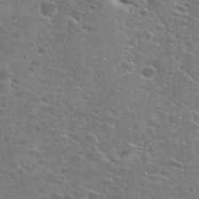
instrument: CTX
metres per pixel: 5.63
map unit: Hto
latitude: 25.7827
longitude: -49.3482
